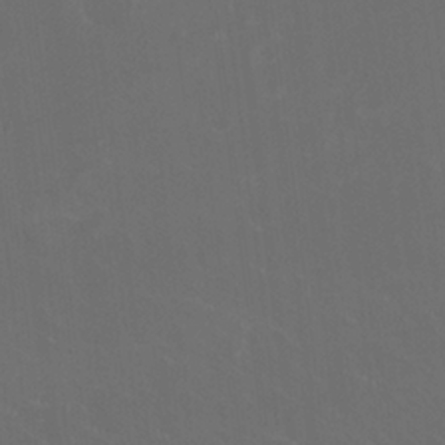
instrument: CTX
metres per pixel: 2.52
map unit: HNhu
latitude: 1.0458
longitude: -2.2900
